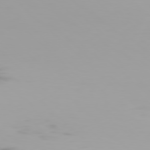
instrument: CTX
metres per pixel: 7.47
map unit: Hpe
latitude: 77.4804
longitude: -137.3671
